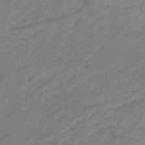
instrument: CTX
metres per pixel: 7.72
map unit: eHb
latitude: -46.2361
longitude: 86.3306
